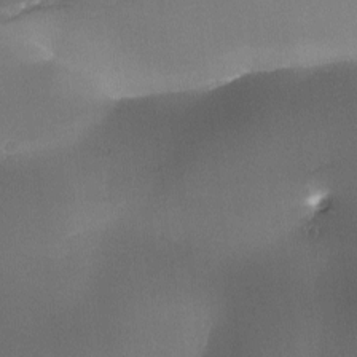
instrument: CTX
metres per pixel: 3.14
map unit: Ave
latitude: -10.3306
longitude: -122.4412
